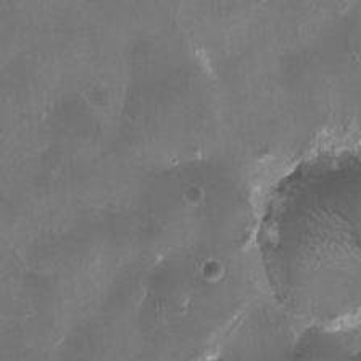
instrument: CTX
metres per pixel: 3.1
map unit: HNhu
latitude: 1.0836
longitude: -3.4426
